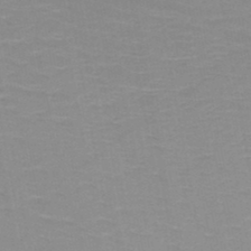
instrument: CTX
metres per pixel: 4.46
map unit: HNb
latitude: -48.3496
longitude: -47.5938
